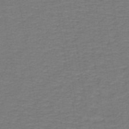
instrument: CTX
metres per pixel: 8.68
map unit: lHb
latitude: -42.3117
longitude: 53.7288
